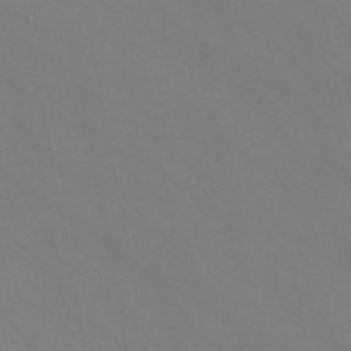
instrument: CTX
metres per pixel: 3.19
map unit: HNb
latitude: -48.2929
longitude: 57.2943
